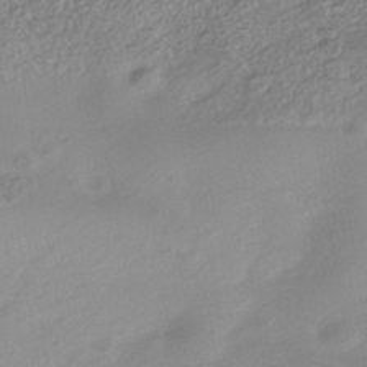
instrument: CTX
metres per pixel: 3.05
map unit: Nhe
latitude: -40.6896
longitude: -100.5735
